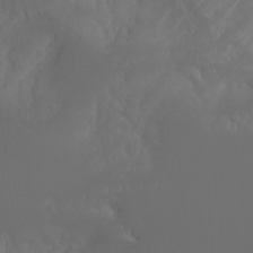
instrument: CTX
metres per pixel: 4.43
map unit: Aa
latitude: -8.8597
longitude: -78.1767
